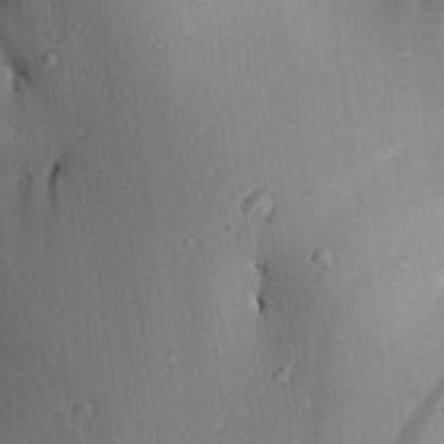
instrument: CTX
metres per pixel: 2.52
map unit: Aa
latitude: 28.6868
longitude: -131.1781
